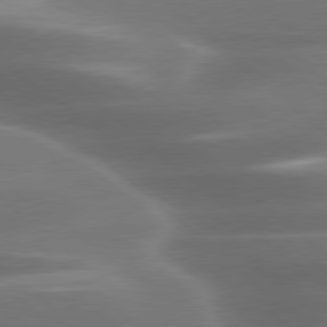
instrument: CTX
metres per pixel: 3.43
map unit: lApd
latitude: 79.5560
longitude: -116.8569
